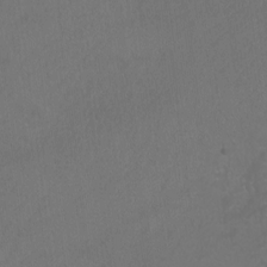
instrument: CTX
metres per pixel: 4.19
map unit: Htu
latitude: -10.9731
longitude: -73.1214
